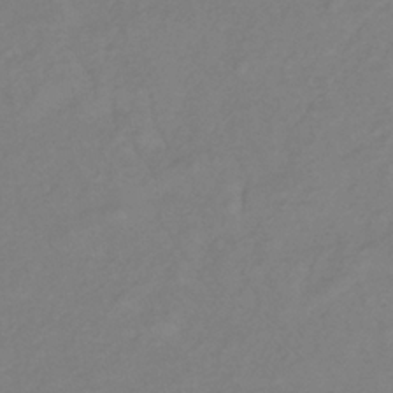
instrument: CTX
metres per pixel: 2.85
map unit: lHb
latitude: -34.9731
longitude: 70.2551
